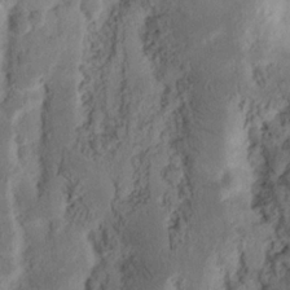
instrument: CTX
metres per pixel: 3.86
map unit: Nhu
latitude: 16.2900
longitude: -74.2523
